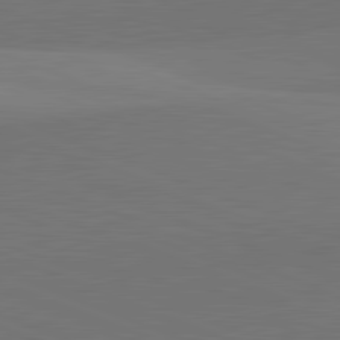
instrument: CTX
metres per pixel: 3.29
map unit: lApd
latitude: 82.0633
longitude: 149.5588
